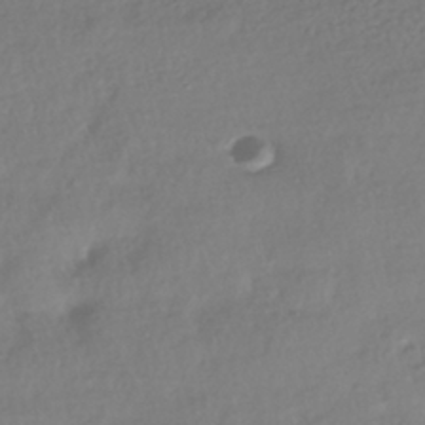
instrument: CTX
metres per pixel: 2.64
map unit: HNhu
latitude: -41.5588
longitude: 97.7667
